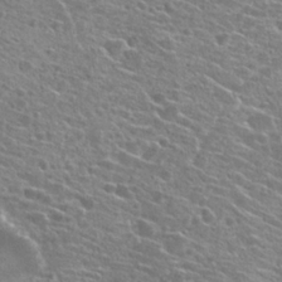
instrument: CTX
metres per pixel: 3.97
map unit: Hto
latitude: 23.0080
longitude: -41.1025
